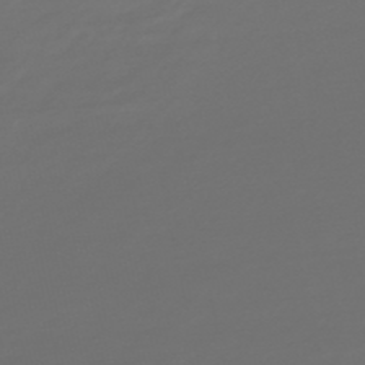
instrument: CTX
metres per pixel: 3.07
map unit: lHb
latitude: -47.7855
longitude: 81.7478
